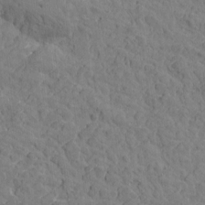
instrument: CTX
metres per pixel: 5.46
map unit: Htu
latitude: -1.4266
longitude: -175.6505
